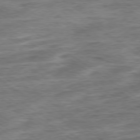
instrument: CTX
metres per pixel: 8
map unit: Ap
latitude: -79.4076
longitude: -48.7624
